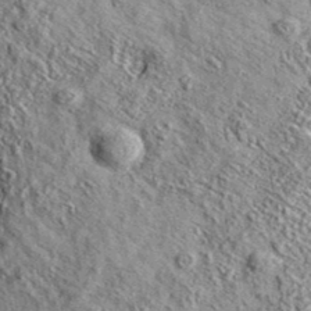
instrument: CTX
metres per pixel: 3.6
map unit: eAb
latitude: 36.4979
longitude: 109.8800
